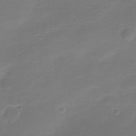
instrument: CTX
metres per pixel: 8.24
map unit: Nve
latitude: -21.2187
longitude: 104.9352
